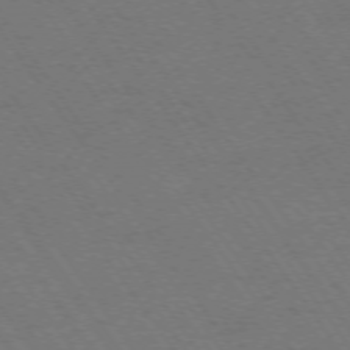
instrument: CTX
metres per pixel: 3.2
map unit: Ap
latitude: -74.5574
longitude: -71.1025
